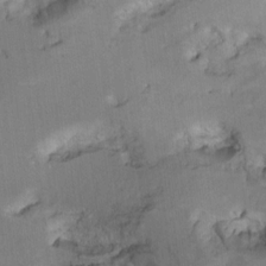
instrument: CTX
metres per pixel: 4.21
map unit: Ht
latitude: 7.6316
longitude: -30.1389
